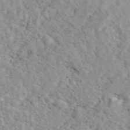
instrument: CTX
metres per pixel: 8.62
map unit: eAb
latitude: 44.8002
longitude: 112.5574
